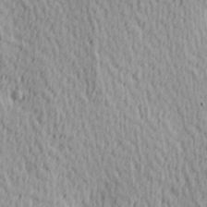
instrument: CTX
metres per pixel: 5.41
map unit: Hve
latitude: 1.6505
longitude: -124.4979
